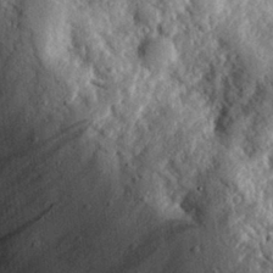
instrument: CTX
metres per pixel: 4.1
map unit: eHh
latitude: 27.7828
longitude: -79.2537
